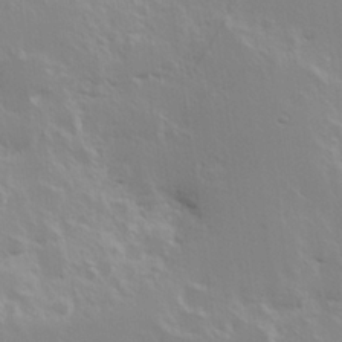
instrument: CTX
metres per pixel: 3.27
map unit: Hve
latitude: 24.1577
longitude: 145.4832
